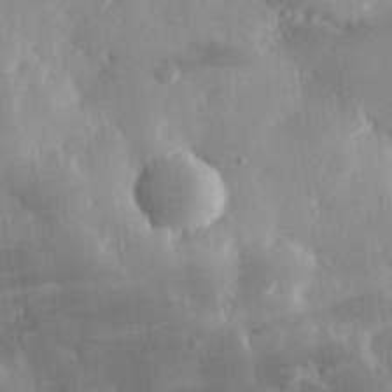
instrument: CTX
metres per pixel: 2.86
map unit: eHh
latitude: 30.2523
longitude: -79.5560
